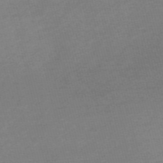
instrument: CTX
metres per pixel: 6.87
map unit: Nve
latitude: -56.8975
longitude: 61.1431
